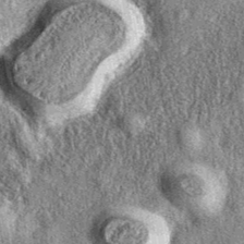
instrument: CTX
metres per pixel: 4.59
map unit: eAb
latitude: 39.4804
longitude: 108.0094
